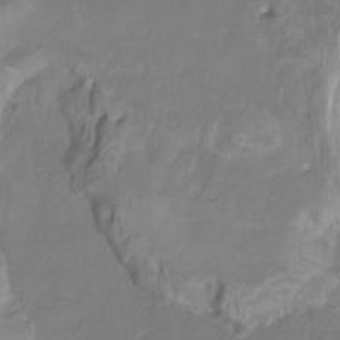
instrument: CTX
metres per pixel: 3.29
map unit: HNhu
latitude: -27.5777
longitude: 75.0676
